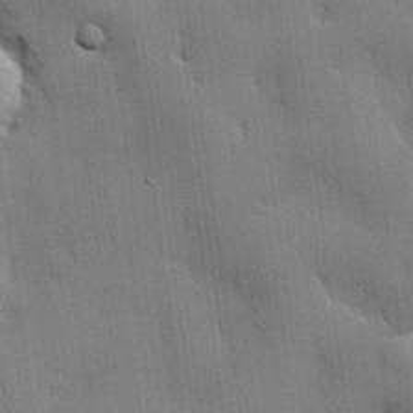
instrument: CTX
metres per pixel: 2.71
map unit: lHvf
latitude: 20.4790
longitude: 143.0297
